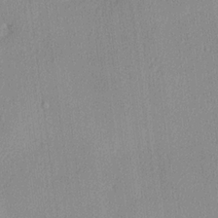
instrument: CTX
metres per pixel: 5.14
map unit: lHvf
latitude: 22.4034
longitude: 140.6329
